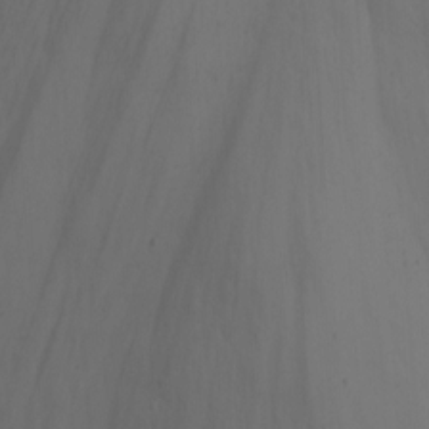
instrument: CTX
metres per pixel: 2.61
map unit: Nhu
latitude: -8.3495
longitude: -66.2144
